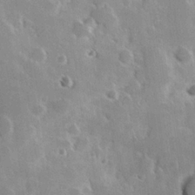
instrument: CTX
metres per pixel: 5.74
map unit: Hve
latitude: 23.8583
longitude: 147.2376
